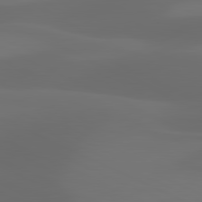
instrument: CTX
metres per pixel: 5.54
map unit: lApd
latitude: 81.0458
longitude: 123.5588
